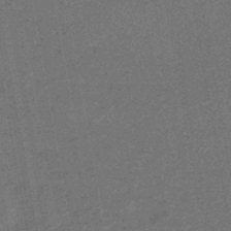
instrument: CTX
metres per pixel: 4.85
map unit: HNhu
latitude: -44.9164
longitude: 99.3698
